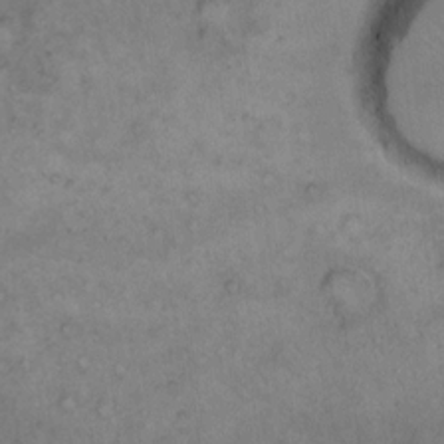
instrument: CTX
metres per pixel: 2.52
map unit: Hto
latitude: 11.8395
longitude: -60.6490
